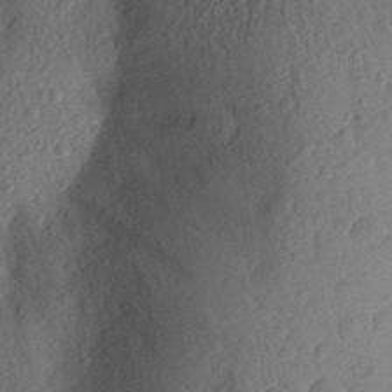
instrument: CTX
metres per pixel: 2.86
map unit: Aa
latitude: 26.1200
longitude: -146.4601
